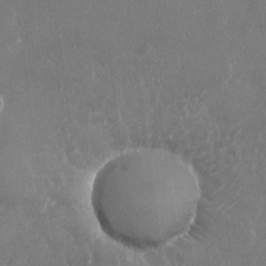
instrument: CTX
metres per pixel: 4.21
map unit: Nhu
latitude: -23.0676
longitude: -72.4979
